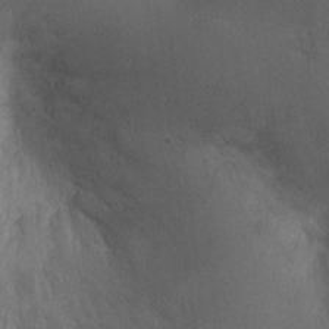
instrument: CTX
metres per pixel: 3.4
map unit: Ht
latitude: -2.9541
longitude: -15.8962
